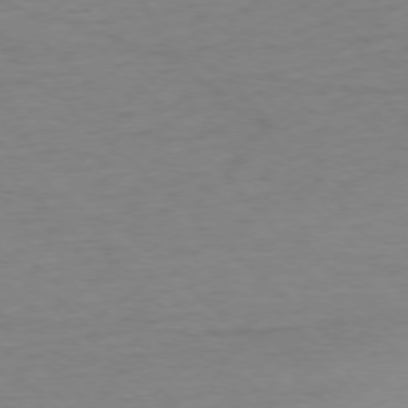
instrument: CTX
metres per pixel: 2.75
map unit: Ap
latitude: -76.4440
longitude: -77.8016
